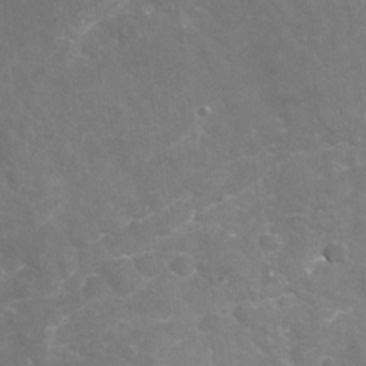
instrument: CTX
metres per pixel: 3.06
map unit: Nhu
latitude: -19.4454
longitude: -56.8568
